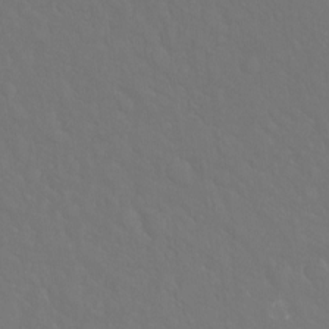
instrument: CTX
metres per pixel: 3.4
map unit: Hto
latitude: -8.2550
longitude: -45.8772
